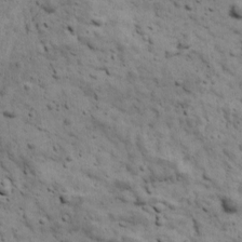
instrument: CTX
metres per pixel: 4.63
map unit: Ave
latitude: 17.2726
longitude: -134.1766
